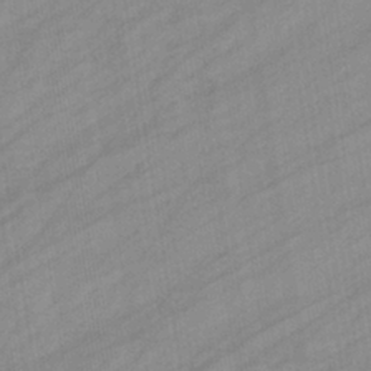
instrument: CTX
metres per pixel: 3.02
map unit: eHb
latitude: -39.5210
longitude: 81.6722
